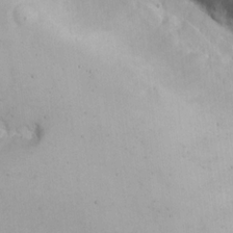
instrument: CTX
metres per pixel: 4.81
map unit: eHh
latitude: 18.4979
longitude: -67.0269
